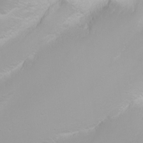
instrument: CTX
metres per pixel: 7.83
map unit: Nhu
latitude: -5.1053
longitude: -73.2915
